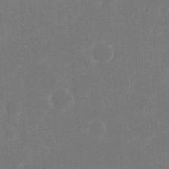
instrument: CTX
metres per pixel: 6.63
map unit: eHh
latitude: 19.8961
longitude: -67.9906
